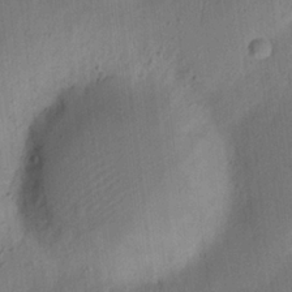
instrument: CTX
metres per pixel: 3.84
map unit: Nhu
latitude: 15.6505
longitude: -75.2537
